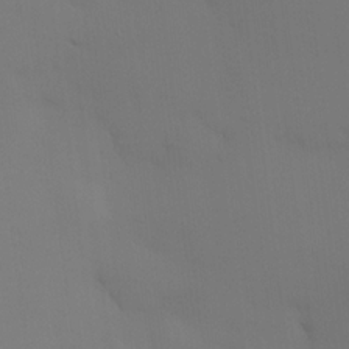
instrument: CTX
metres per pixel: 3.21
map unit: HNhu
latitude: 14.1200
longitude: 13.2376
